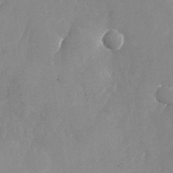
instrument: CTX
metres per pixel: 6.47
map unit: Nhu
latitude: -24.4062
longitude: -70.7246
